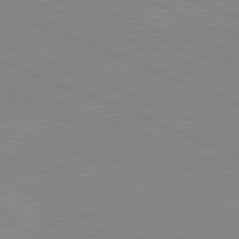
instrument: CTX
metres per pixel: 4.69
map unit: lApd
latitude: 81.6316
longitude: -157.5182
